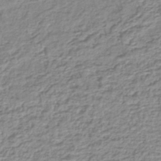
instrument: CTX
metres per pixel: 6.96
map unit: lHb
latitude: -42.8596
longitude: 72.4062
